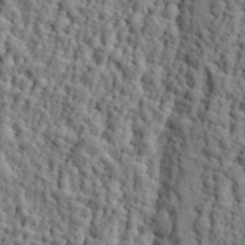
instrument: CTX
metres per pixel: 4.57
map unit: eHh
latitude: 26.2523
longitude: -78.2523
